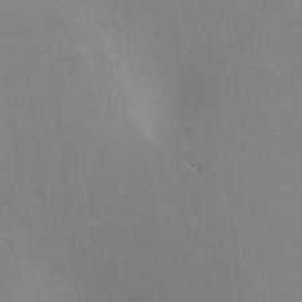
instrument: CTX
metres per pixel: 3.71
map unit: lHvf
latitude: -13.0487
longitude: -101.9150
